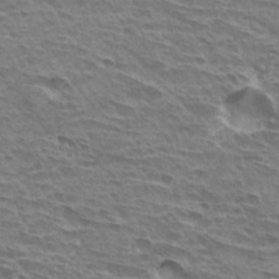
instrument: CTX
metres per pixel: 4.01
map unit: Hto
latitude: 31.0837
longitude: -41.5182
